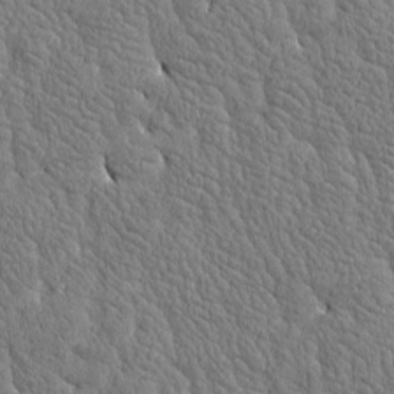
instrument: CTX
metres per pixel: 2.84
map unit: Htu
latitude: -4.0472
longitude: 176.8030
